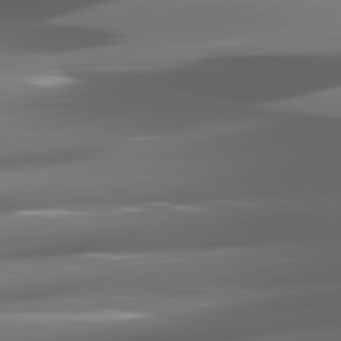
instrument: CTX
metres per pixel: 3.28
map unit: lApd
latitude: 81.4048
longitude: -145.7072
